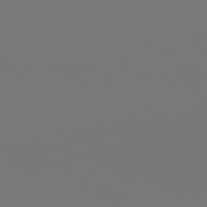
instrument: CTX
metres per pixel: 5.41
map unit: Hpe
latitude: 76.7813
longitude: -133.9906
